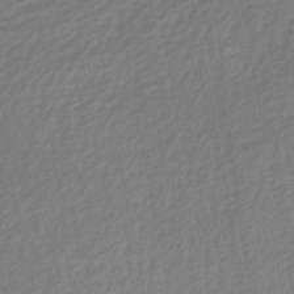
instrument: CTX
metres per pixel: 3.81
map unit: HNb
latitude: -49.1242
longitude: 58.5573
